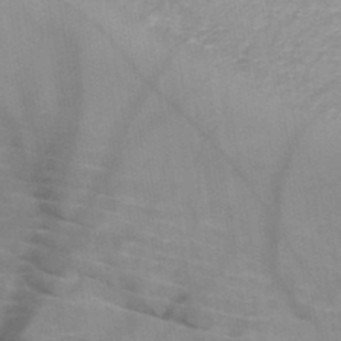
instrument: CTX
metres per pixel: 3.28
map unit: HNb
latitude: -46.8408
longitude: -45.2159
